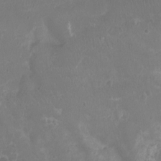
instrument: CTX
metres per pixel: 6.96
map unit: Ht
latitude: -7.5777
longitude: -19.0458
